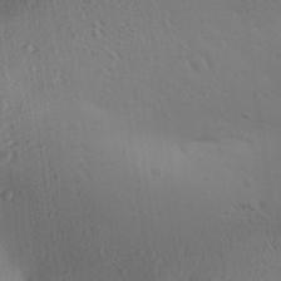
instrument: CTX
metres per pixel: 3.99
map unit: Aa
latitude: 27.9717
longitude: -144.4790
